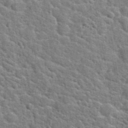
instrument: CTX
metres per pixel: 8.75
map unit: Hto
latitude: 23.8205
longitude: -48.5357
